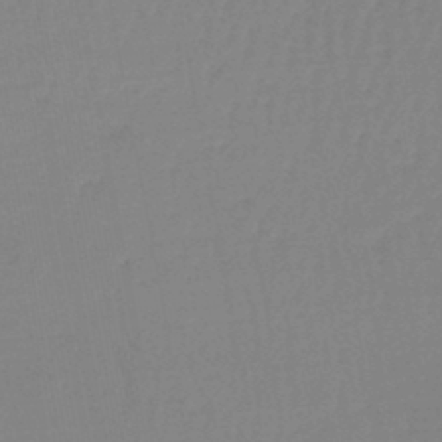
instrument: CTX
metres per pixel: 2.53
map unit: lHb
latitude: -44.6707
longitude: 62.9163
